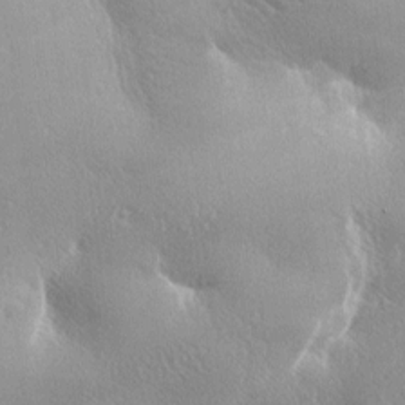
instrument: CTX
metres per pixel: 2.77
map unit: lAa
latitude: -7.8800
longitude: -125.0836
